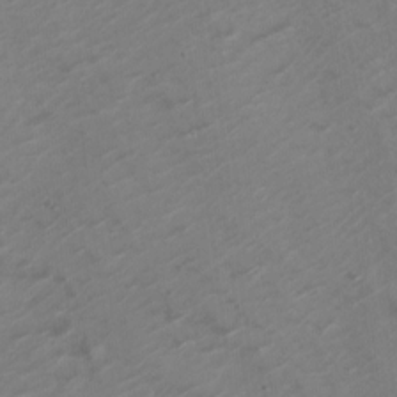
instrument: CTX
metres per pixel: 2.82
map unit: Nve
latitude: -20.6140
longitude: 106.2929
